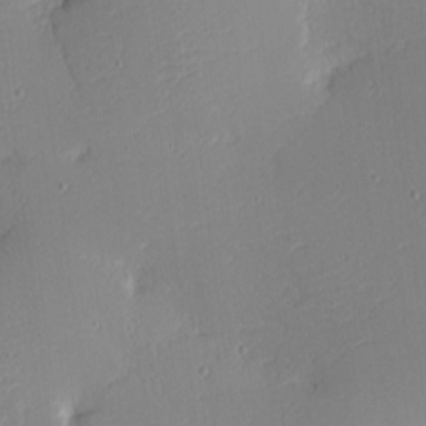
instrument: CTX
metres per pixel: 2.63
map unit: Nhu
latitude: -4.4818
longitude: -82.6301
